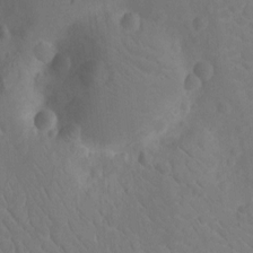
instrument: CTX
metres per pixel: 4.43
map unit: Ht
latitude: -11.8422
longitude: -24.0633
